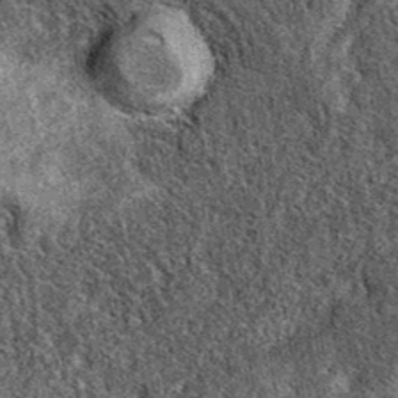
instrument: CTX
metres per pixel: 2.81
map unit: eAb
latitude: 39.0269
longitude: 108.7463
